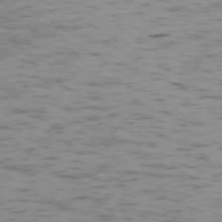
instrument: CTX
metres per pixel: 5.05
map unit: Ap
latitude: -75.0865
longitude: -79.7261
